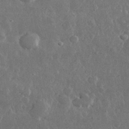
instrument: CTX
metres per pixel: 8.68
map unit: lHvf
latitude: 31.9339
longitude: -88.7625
